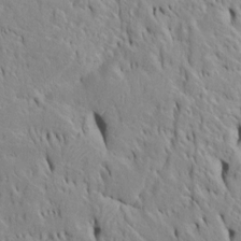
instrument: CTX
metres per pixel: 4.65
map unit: Htu
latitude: -4.7652
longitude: 152.1228
